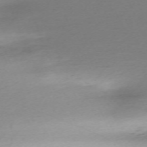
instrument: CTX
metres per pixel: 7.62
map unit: Nhu
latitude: -67.5966
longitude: 39.9178
